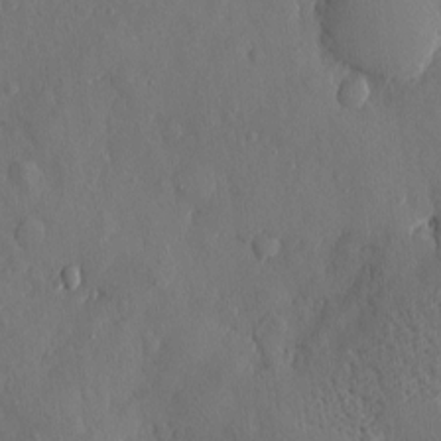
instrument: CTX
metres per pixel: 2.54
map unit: eHh
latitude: 4.5546
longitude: -75.0081
